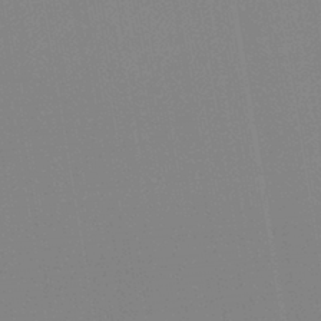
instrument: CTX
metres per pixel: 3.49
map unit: lHb
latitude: -41.5588
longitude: 78.2550
